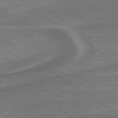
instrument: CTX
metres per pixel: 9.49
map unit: lApd
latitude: 79.6316
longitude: 173.2754
